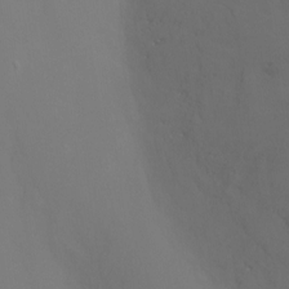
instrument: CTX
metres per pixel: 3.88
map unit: Ht
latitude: -10.4818
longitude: -46.1956
